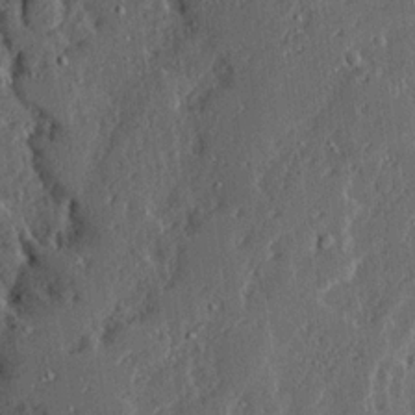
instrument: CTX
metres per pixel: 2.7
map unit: Ave
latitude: 14.1767
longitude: -137.3860
